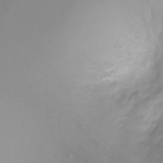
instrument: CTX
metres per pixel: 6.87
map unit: Ht
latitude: -6.9919
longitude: -20.6680
